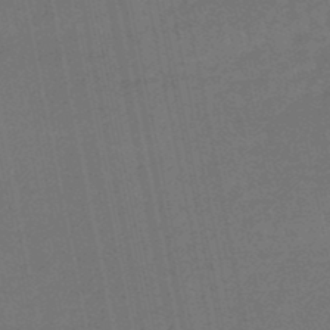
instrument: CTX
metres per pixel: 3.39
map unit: eHb
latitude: -47.3887
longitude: 87.6911
